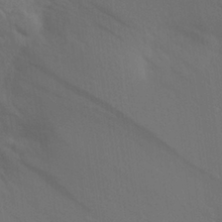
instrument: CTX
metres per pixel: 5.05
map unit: Aa
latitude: 29.7638
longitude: -136.8758
